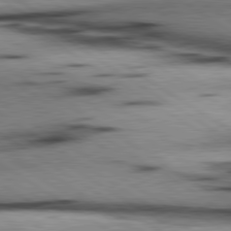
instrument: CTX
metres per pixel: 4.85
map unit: lApd
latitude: 80.3845
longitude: 159.3887
